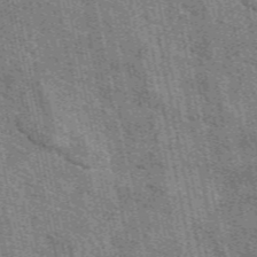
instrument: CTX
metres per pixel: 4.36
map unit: eAb
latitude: 50.2900
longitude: 112.5385
